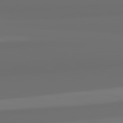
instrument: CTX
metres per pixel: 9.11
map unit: lApd
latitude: 82.6301
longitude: 163.5588
